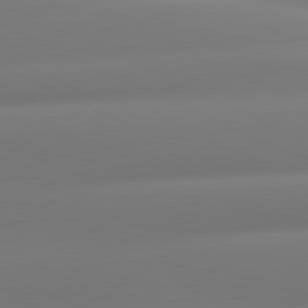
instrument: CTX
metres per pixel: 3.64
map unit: lApd
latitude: 80.9136
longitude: -160.2333
